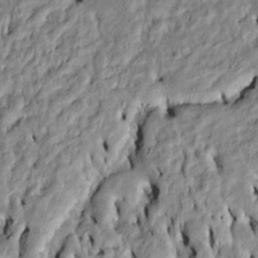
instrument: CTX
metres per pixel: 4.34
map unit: Htu
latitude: -6.9163
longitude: 144.3684
